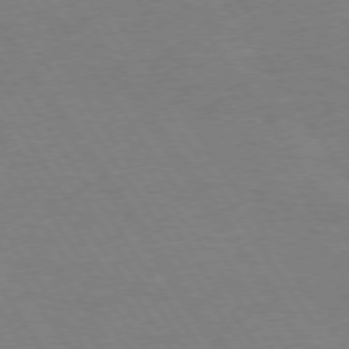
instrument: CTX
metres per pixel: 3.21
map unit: Hpe
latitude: 73.8584
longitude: -140.5734
